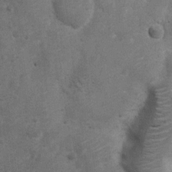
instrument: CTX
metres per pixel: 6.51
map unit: Nhu
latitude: 6.4790
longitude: -22.7246
